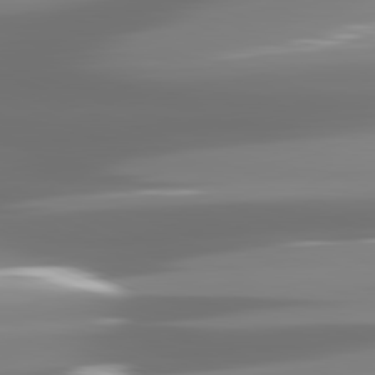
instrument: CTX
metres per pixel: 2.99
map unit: lApd
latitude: 81.4804
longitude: -138.5357
